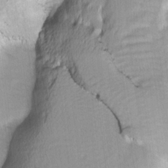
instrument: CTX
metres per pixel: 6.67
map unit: Ave
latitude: -1.1432
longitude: -113.7261
